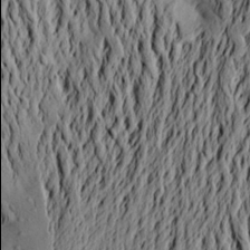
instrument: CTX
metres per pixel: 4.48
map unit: Aa
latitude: 21.4805
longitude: -149.9906
